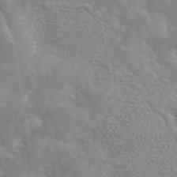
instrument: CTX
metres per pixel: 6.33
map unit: ANa
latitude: 45.1970
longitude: 28.8219
